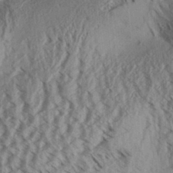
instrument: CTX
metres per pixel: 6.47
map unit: Aa
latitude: 32.8569
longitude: -137.1781
